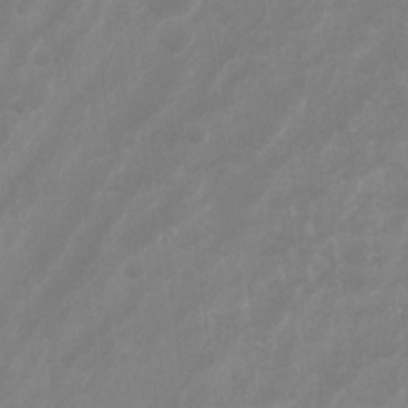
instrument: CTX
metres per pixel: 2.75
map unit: Hto
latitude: -8.5196
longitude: -44.0633
